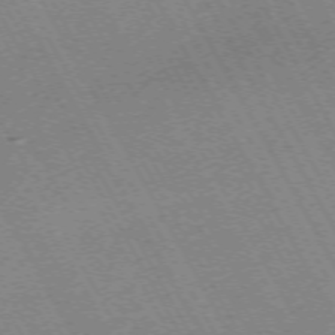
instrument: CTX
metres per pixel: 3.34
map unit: Hpe
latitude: -72.1983
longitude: 11.3132
